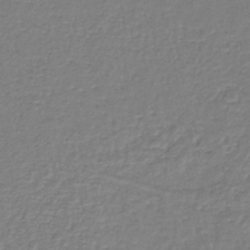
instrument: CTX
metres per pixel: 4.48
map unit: lHb
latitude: -40.5763
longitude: 61.7289
